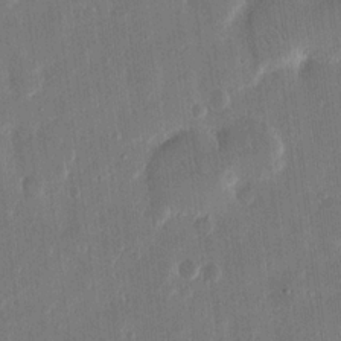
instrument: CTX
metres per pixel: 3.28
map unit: eHh
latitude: 14.7247
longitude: -69.5182
